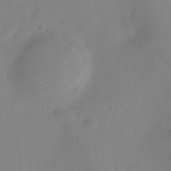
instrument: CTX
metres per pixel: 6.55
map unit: Nve
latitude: -22.3684
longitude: 106.2551
